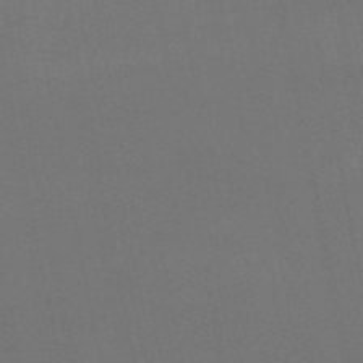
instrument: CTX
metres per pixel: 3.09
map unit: eHb
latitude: -50.6329
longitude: 70.8597
